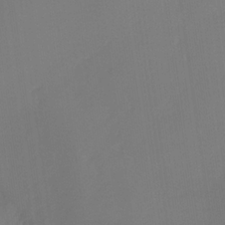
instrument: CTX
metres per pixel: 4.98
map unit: Ht
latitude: -5.0297
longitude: -62.6113
